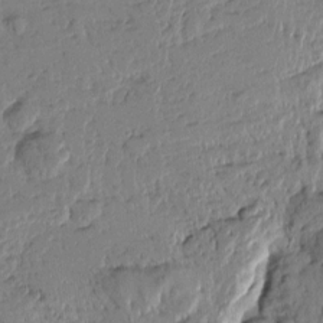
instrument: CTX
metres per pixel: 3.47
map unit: Htu
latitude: -0.6519
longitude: -176.7246
